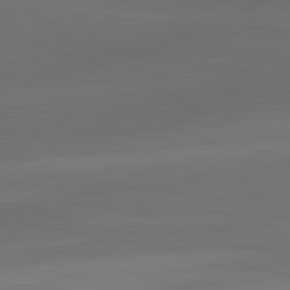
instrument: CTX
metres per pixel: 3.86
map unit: lApd
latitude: 83.5182
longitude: -132.4034
